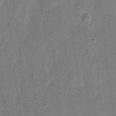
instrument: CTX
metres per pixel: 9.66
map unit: eHh
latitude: 10.9703
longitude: -70.7057
